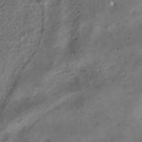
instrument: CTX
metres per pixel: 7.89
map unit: ANa
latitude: -38.7463
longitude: 97.2943
